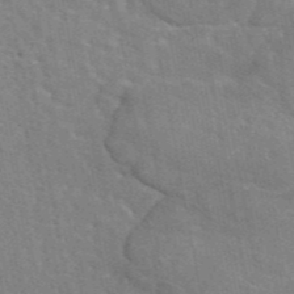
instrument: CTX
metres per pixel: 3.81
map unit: eAb
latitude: 45.0836
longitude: 109.9178
